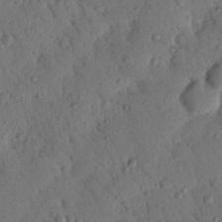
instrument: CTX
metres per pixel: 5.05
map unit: Nhu
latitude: 19.4615
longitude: -77.8583
